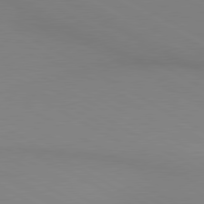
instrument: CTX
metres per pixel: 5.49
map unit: lApd
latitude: 80.4412
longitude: 139.6344
